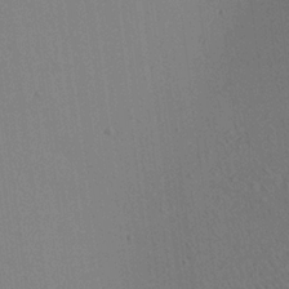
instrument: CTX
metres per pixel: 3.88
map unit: Aa
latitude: 20.0255
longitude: -140.7057
